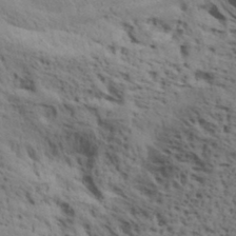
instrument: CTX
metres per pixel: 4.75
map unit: lAa
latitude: 19.2159
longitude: -138.5735
